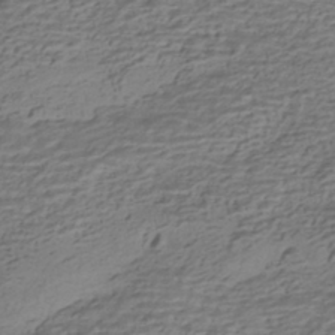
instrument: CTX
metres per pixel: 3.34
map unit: HNhu
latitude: -42.2739
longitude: 101.3509
